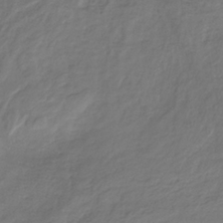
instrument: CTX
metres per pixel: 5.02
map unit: HNb
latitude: -32.6141
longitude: 56.0850
